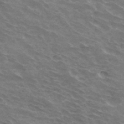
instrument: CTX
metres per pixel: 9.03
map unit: Hto
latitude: 33.4804
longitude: -42.6680
